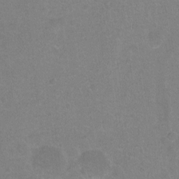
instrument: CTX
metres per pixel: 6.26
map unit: Hto
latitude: -4.6140
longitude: -35.7260
